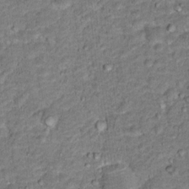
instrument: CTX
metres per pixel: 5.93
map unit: Hto
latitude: 15.5749
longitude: -38.5546
